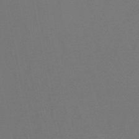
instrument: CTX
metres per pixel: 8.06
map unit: lHb
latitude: -47.7477
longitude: 80.5007
